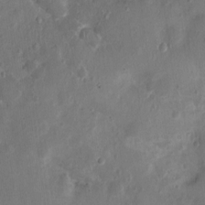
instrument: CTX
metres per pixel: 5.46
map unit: Nhu
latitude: 1.6316
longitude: -14.9514
